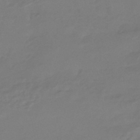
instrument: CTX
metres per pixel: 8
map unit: HNhu
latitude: -46.1228
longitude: 92.1795
